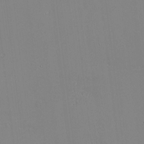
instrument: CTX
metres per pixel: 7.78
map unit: eHh
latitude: -3.9367
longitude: -80.5546
